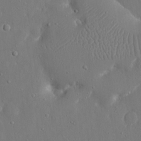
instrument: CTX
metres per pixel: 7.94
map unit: eHh
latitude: 16.4979
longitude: -70.9514
